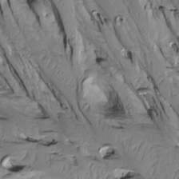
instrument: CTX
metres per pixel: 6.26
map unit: Htu
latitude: -5.2942
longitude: 150.4251
